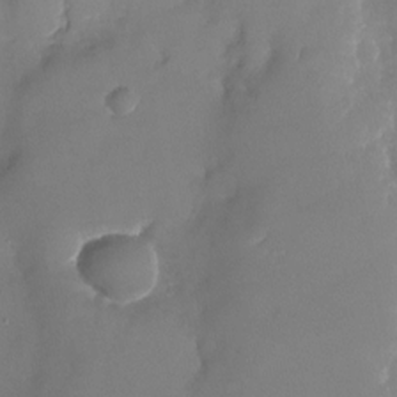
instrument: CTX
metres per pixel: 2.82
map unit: Nhu
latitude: -23.3132
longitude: -73.2537
